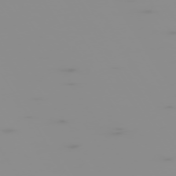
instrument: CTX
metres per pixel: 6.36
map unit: Hpe
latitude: -74.6519
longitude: 6.0472
